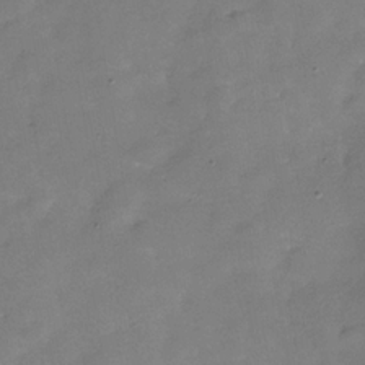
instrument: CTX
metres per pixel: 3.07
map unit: Hve
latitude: -30.9352
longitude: 92.5952
